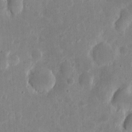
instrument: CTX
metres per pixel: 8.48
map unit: eHh
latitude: 6.2522
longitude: -70.4790
